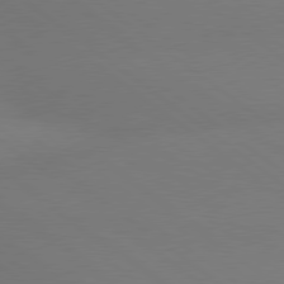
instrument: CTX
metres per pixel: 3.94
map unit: lApd
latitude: 79.0648
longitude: -150.8380
